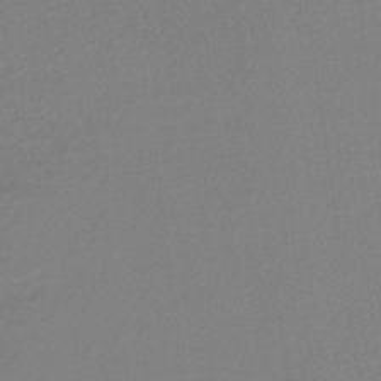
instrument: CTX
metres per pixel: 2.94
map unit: lHb
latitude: -37.1242
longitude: 58.3495
